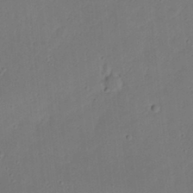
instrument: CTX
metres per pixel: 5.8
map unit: eHh
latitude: 21.4427
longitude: -70.4412
